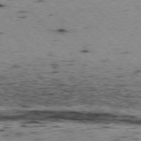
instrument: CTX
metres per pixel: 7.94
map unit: Ap
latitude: -76.7085
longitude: -60.4601
